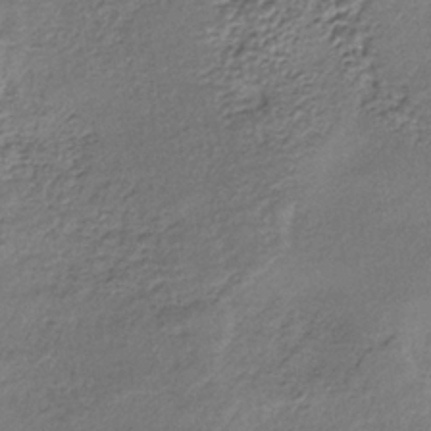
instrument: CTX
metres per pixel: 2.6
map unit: lHb
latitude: -35.3132
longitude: 62.3495
